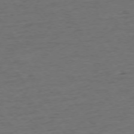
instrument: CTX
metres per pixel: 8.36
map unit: Ap
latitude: -75.7667
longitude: -85.0081
